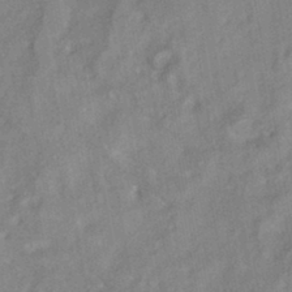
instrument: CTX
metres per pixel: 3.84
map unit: HNhu
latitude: -42.2172
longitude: 91.6722
